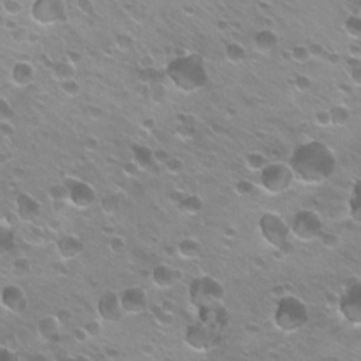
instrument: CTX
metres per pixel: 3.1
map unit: Hto
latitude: 22.2522
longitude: -32.4790
